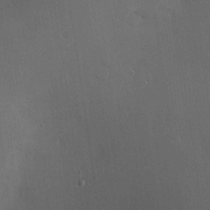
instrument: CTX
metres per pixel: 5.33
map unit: Nve
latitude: -7.7477
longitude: 174.3306
